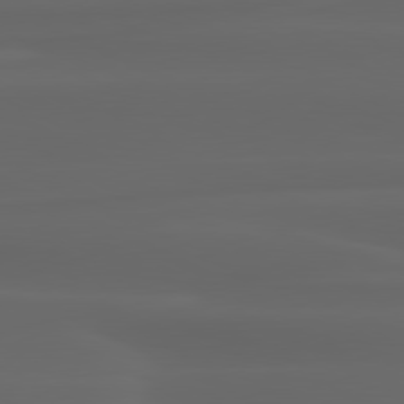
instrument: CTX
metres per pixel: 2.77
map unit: lApd
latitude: 80.2522
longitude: -116.4412
